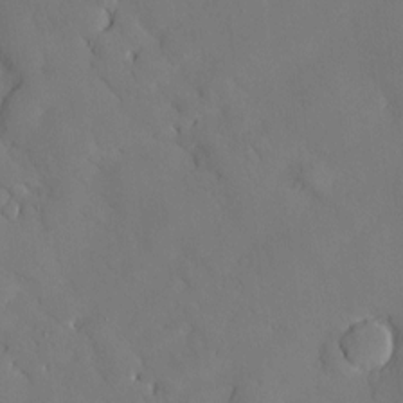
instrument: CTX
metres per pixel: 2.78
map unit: Hve
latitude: -10.7085
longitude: 176.1039
